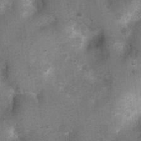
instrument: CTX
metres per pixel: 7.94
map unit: Ht
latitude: 4.1767
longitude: -28.6112
